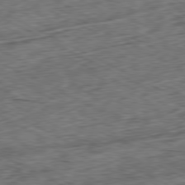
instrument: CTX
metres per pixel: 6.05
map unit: Ap
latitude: -80.6519
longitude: -72.4601
